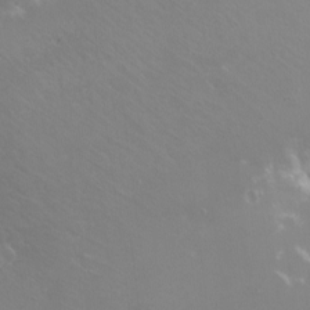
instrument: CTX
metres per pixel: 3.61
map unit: eHh
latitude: -10.7463
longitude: -64.6490
